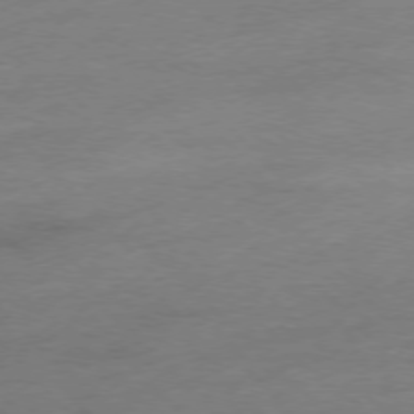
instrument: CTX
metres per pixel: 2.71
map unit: Hpe
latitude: -77.3132
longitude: -14.8002
